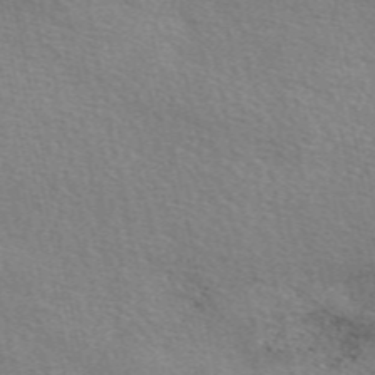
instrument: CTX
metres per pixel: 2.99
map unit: eAb
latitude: 50.9891
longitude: 116.8407
